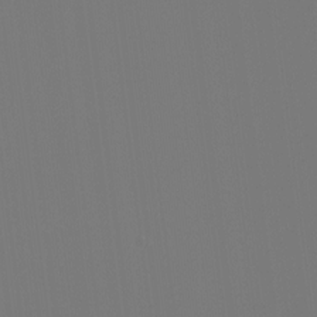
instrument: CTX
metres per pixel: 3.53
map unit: Htu
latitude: -13.9367
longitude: -48.5924
